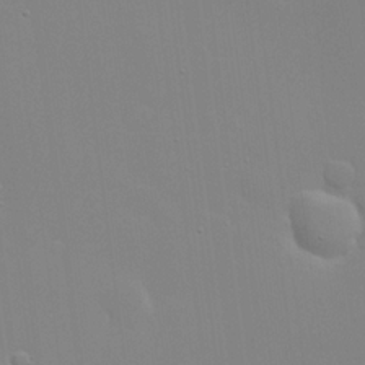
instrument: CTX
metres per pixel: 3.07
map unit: Hve
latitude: 17.3860
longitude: 150.9920
